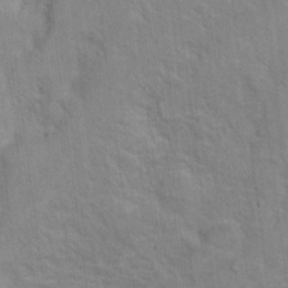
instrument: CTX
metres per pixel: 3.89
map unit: Nhu
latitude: 12.9514
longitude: -36.3467
